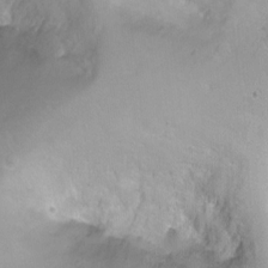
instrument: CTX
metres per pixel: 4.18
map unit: Ht
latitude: 3.0080
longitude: -34.9135
